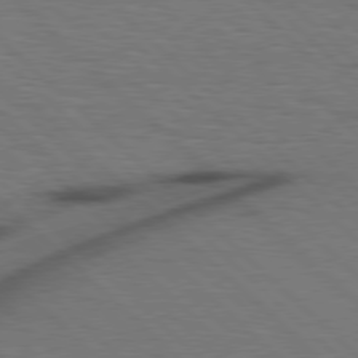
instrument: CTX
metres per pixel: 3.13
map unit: Hpe
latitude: 77.9717
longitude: -155.1592
